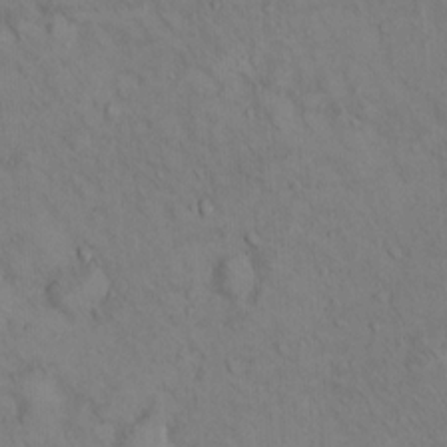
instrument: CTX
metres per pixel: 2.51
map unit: Hto
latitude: 13.7450
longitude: -59.2915
